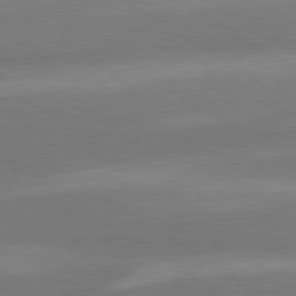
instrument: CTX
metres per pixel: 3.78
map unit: lApd
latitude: 80.2145
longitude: -145.5371
